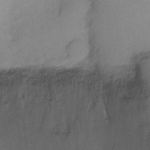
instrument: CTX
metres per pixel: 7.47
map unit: Ht
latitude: -9.7666
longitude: -29.0647
